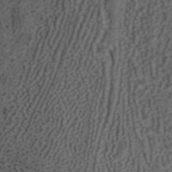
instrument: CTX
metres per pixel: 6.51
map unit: ANa
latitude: 42.0633
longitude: 34.8030
